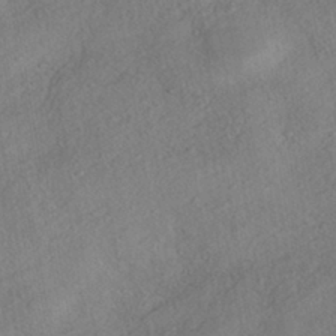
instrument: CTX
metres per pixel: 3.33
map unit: HNhu
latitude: -42.2739
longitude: 105.6344
